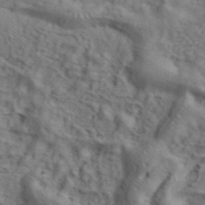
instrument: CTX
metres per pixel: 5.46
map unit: ANa
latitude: 42.5924
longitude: 55.4455
